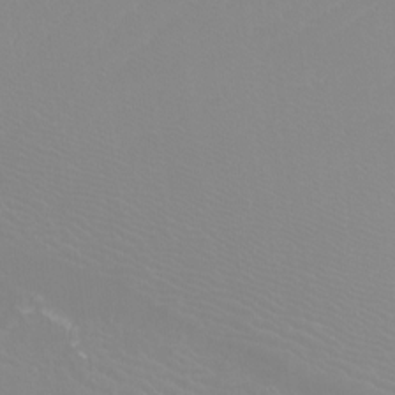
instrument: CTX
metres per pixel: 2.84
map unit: Htu
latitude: -12.0661
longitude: -70.9702
